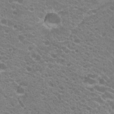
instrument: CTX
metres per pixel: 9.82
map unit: Hto
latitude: 20.4601
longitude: -34.6490
